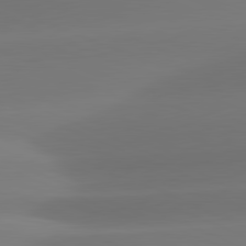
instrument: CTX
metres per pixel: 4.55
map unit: lApd
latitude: 81.4804
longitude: -161.2726
